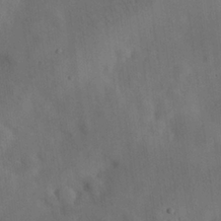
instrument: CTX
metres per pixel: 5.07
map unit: eHh
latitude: 25.6882
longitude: -69.1592
